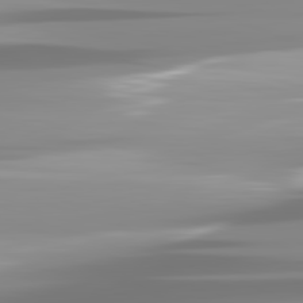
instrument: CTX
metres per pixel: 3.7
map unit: lApd
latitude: 82.1011
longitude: -139.2537
